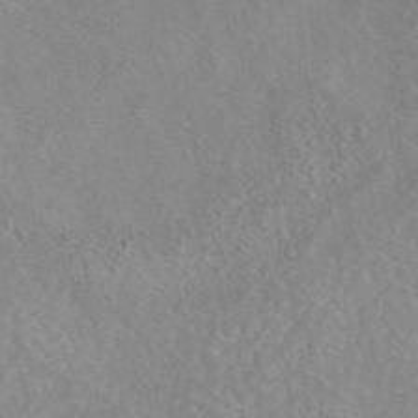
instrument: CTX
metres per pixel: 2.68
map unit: eAb
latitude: 44.0822
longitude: 116.1416
